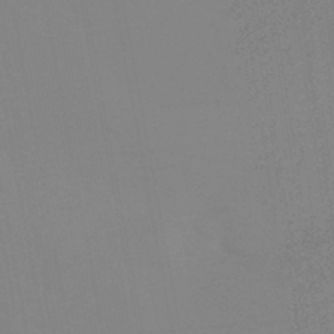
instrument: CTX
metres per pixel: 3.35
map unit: HNhu
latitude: -44.1228
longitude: 90.5007
